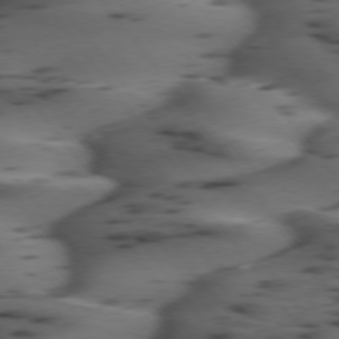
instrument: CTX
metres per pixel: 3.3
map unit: lApd
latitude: 74.9325
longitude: -70.3278
